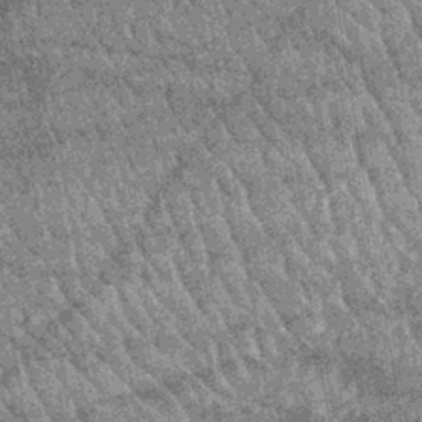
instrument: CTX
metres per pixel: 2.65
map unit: lHb
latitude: -39.8044
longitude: 66.3685
